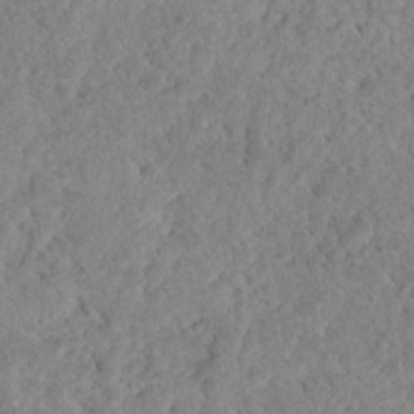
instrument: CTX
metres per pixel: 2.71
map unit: Nhu
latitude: 17.5182
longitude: -33.9906
